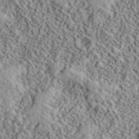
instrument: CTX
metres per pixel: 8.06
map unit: lHvf
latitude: 40.7624
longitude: -88.0822
